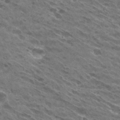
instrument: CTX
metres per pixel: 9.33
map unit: Hto
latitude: 30.4601
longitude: -45.3481
